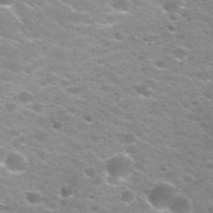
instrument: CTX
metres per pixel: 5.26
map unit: Nhu
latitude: 29.3481
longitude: -49.0647
